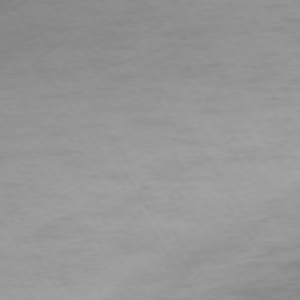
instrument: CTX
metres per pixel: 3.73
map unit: Ap
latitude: -75.0676
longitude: -68.1389
